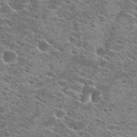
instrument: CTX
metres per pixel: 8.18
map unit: Hto
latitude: 22.8002
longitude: -40.9135
